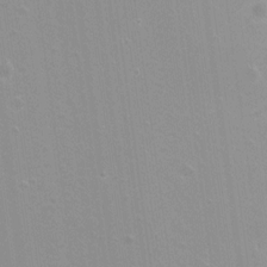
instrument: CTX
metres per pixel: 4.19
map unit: Hto
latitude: -8.5574
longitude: -43.0081
